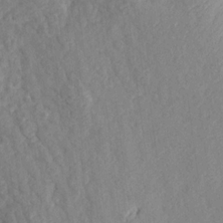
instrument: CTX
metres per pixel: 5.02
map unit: Aa
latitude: 16.2523
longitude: -145.8583
